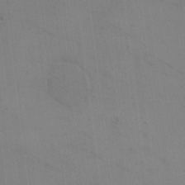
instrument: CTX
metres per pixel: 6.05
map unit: eHh
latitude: 18.2522
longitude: -67.1970
